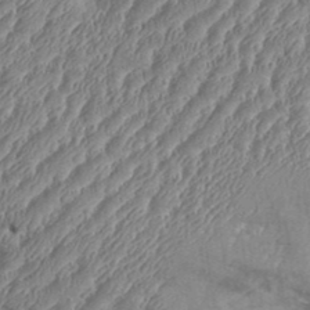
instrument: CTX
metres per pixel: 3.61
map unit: Aa
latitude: 34.4223
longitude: -135.7260
